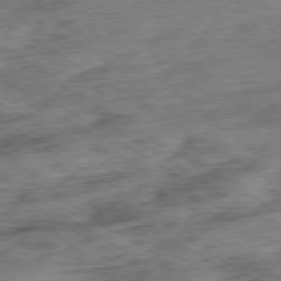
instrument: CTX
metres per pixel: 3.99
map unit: Hpe
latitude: -79.1431
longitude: -15.7639
